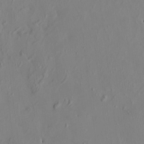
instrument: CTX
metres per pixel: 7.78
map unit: HNhu
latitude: 2.7057
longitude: -4.8380
